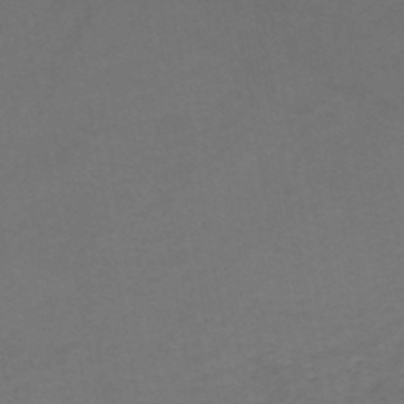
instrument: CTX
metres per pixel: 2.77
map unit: HNhu
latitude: -48.9353
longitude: 99.8233
